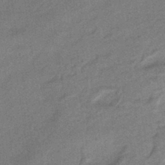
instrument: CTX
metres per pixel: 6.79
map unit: HNhu
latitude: -43.5021
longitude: 90.5007
